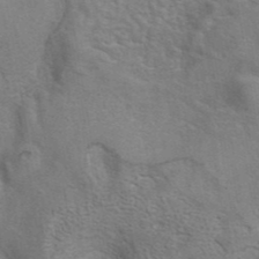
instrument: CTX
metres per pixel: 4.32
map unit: eAb
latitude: 41.3292
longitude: 106.0472
